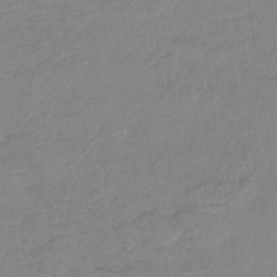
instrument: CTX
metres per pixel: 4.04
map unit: HNb
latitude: -34.2173
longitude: 59.3509
